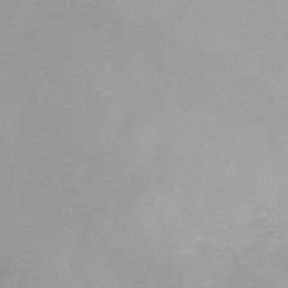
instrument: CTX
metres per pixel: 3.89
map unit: Hto
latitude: -6.2928
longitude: -48.9514
